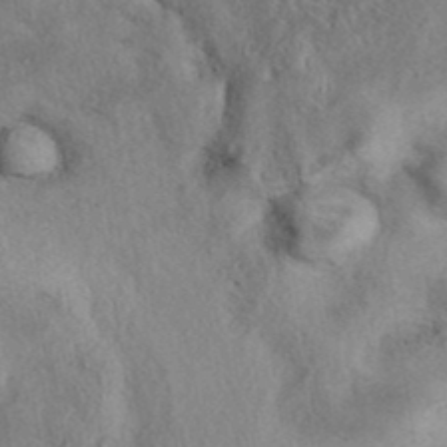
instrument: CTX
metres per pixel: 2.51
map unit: eAb
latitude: 39.6316
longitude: 113.0109
